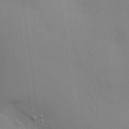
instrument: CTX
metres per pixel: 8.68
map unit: eHh
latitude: 17.0270
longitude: -62.6491
